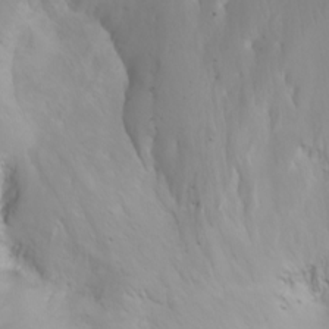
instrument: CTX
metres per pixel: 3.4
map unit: Htu
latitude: -4.8408
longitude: -72.1011
